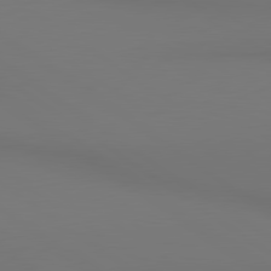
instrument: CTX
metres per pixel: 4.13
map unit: lApd
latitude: 80.8191
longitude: 152.8597
